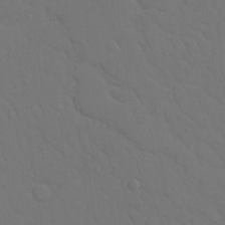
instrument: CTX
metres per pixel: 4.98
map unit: Nhu
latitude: 20.2712
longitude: -73.5938
